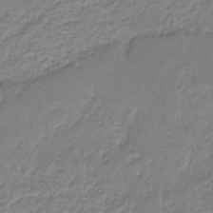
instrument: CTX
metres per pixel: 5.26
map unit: HNb
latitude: -34.2739
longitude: 62.0661
